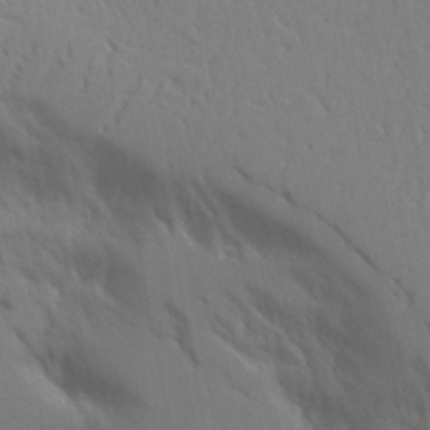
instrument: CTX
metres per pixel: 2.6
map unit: Aa
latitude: 20.8191
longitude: -124.5545
